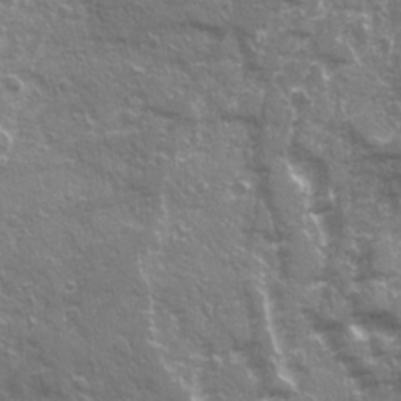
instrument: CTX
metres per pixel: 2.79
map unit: Ave
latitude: 20.9514
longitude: -132.6302
